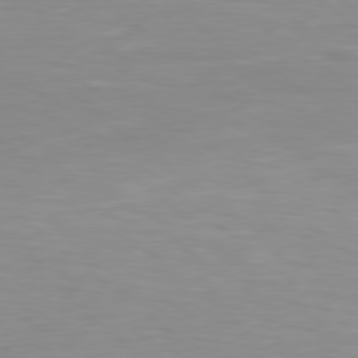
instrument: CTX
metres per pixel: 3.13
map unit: Hpe
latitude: 78.2901
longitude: -149.5560
